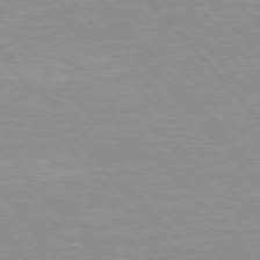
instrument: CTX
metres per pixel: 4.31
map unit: Hpe
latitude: 75.8205
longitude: -155.4804
